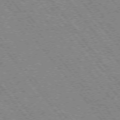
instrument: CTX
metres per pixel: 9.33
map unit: Hpe
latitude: -75.9556
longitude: -13.9339
